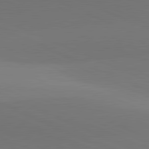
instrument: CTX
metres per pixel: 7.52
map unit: lApd
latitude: 81.6694
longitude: 144.1039
